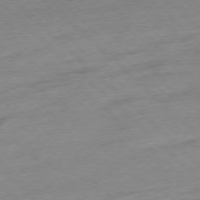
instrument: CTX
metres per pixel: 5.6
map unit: Ap
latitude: -77.3699
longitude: -97.8772
